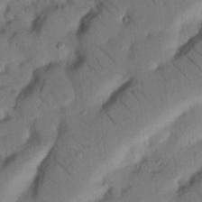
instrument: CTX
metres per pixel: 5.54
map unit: Nhu
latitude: 21.5749
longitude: -75.6505
